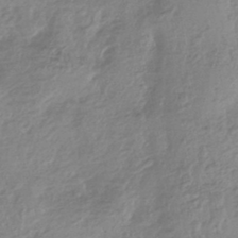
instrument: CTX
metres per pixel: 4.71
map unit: HNhu
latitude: -44.4062
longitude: 97.0676
